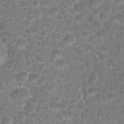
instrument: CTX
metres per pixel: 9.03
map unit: Hto
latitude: 18.4412
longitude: -40.5923
